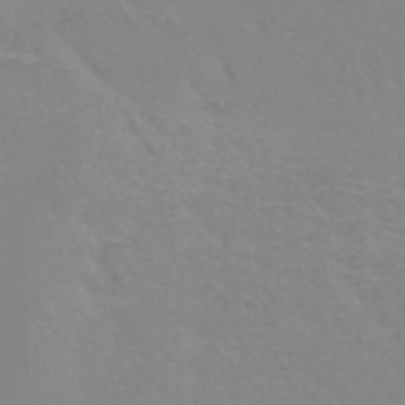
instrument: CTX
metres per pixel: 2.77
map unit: HNb
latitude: -45.7100
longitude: -42.3845
